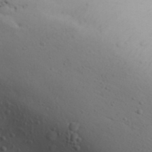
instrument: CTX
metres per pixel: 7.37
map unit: Aa
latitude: 31.5749
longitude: -146.2334
